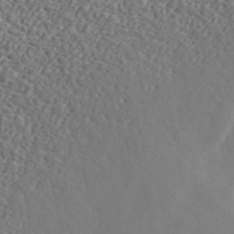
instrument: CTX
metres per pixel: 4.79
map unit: ANa
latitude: 45.0269
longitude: 44.6707
